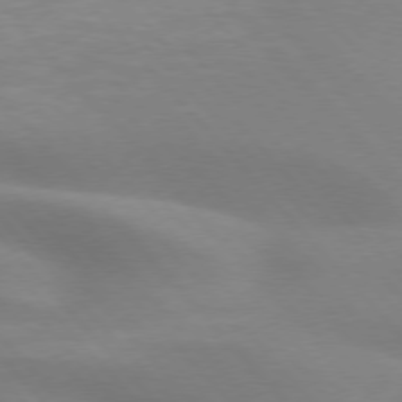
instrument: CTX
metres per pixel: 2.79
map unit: lApd
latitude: 75.3104
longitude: -61.0269
